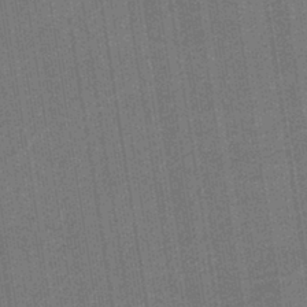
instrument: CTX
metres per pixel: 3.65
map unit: eAb
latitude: -40.0094
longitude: 51.9556
